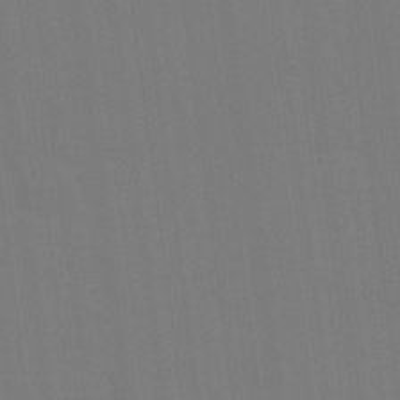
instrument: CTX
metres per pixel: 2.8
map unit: eHh
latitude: 22.2711
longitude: -62.8191
